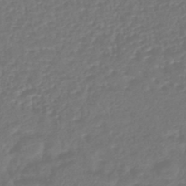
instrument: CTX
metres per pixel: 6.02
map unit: lHb
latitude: -43.1809
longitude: 75.7289
